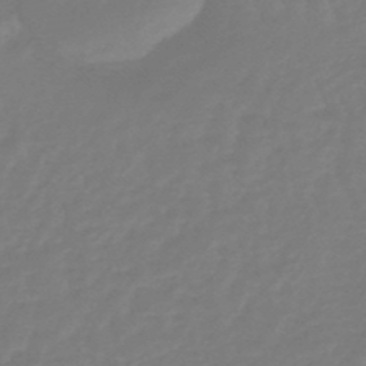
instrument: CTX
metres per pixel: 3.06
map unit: eHb
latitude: -46.3873
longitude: 81.7289
